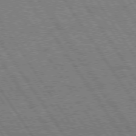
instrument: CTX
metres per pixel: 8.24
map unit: Hpe
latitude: 74.3089
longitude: -150.6112
